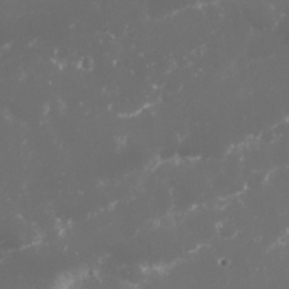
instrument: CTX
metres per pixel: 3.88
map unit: Nhu
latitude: 27.3860
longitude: -60.2900
